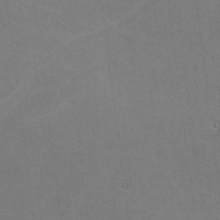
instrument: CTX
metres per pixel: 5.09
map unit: lHvf
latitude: -9.8800
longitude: -102.0633
